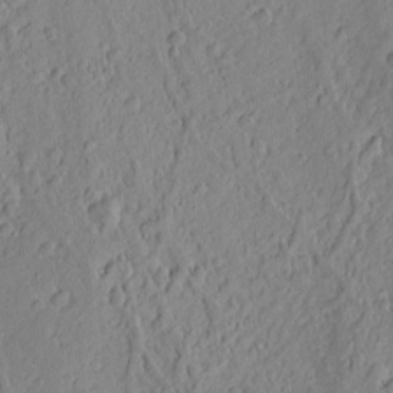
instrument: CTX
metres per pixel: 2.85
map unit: Nhu
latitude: -5.2942
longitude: -152.1767
